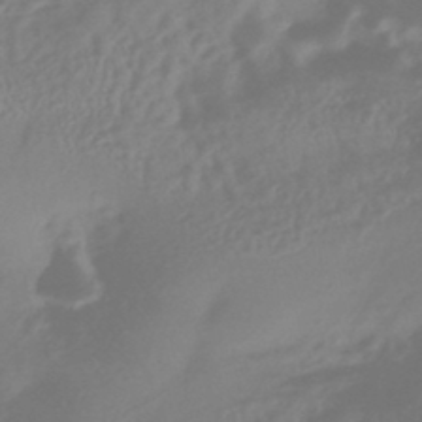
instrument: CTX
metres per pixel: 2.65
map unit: HNhu
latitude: -43.6910
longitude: 92.2928
